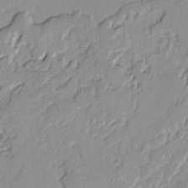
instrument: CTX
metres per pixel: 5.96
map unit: lAvf
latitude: -2.2172
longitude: -108.4979
